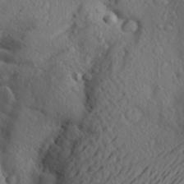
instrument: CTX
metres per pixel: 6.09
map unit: Aa
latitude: 25.1970
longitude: -146.8569
